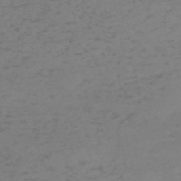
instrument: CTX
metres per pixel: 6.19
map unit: HNb
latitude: -55.1053
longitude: -47.2159
